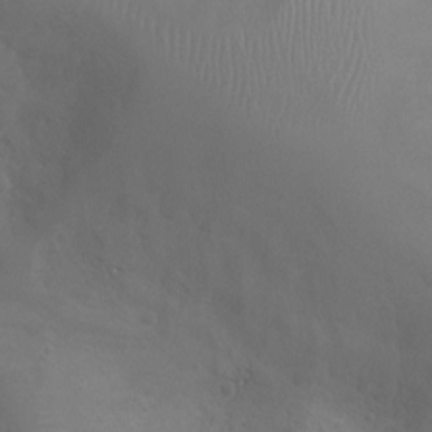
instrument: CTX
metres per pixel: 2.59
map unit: Ht
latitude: -3.5777
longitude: -17.9717
